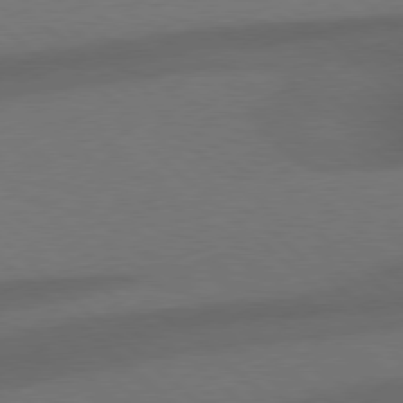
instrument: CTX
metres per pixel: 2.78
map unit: Hpe
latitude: 77.9150
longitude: -150.7246
